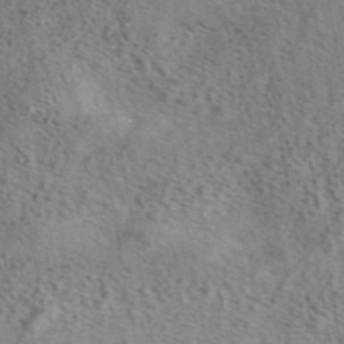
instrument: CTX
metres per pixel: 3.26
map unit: eAb
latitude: 42.8380
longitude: 107.3699
